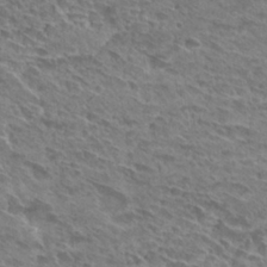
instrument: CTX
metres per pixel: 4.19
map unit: Hto
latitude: 28.7246
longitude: -39.1214
